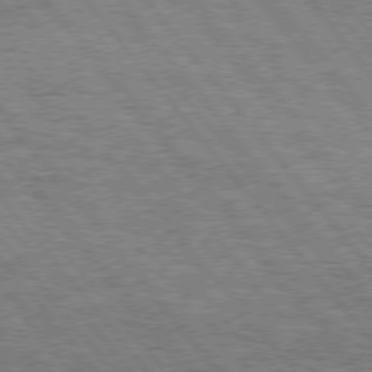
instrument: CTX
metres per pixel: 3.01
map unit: Hpe
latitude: 75.4993
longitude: -139.1592
